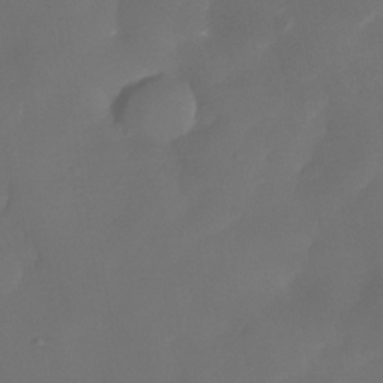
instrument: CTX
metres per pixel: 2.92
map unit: Nhe
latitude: -34.1606
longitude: -144.9136
